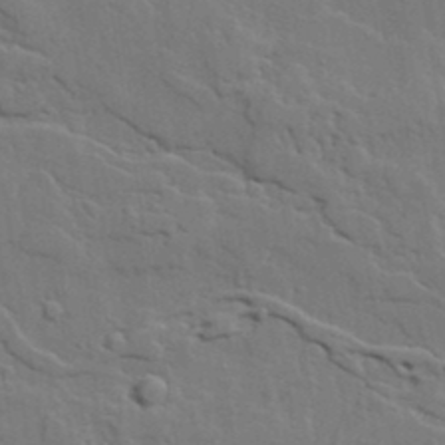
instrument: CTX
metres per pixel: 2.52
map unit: lAvf
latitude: 23.7638
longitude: -110.4979
